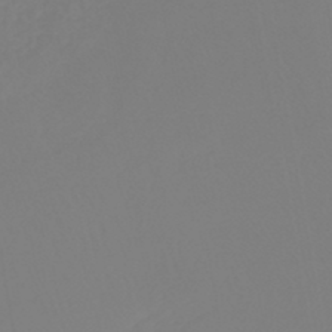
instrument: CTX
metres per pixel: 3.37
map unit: lHb
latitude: -44.8975
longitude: 55.6155
